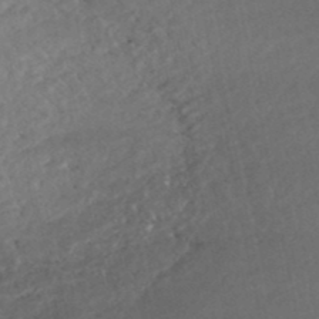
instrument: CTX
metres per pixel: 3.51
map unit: HNhu
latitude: -49.0109
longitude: 102.2928
